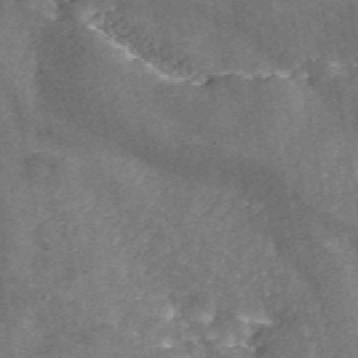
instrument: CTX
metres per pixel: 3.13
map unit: ANa
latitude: 45.6883
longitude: 38.5385
